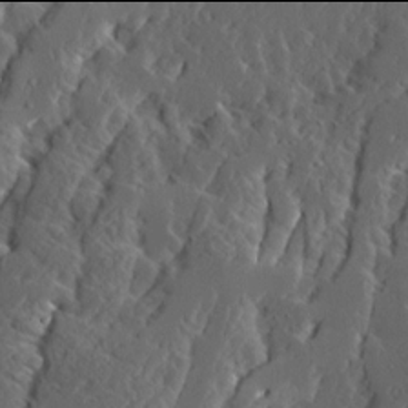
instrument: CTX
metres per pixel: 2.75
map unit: Ave
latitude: 13.9906
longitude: -136.2901
